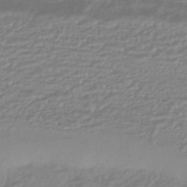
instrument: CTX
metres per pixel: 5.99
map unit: HNhu
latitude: -44.7652
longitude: 96.3118
